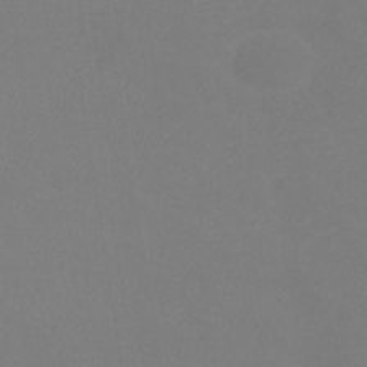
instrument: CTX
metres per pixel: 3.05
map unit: lHb
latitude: -38.5952
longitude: 74.4062
